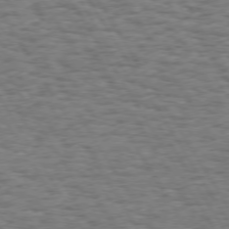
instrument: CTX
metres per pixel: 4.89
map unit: Hpe
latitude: 73.2537
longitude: -130.0444
